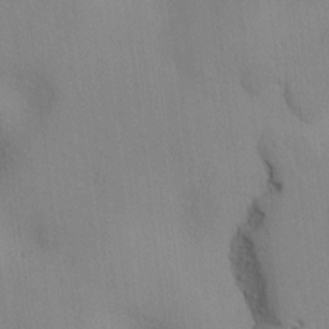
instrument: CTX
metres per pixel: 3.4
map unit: lAvf
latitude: 8.6680
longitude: 167.4643
